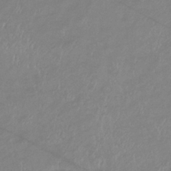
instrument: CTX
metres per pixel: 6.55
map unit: eHb
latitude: -36.8786
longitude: 74.7464
